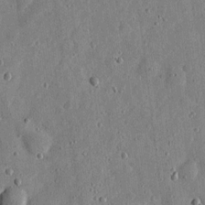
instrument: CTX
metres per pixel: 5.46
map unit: eHh
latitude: 5.9150
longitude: -71.7827
